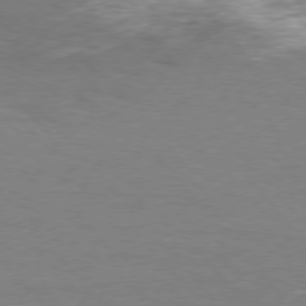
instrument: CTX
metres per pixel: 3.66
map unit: Hpe
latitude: 75.8772
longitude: -140.0633
